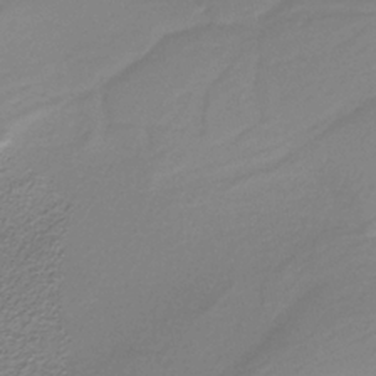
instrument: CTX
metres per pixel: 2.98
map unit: HNb
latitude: -37.2565
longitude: 53.9367
